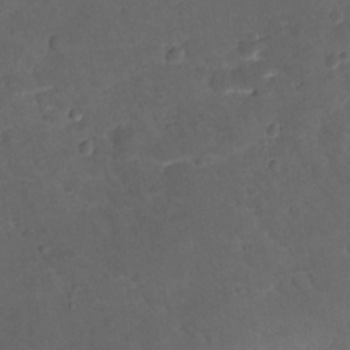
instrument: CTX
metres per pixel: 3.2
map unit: lHvf
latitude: 13.1214
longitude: 178.5007
